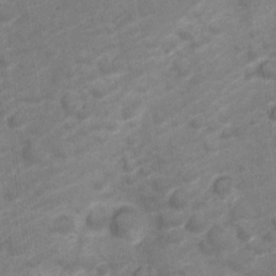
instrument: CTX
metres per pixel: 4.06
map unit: Nve
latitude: -19.8044
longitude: 107.3699
